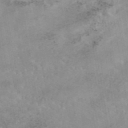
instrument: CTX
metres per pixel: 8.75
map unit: eAb
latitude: 44.6868
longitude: 126.6518
